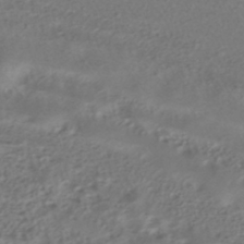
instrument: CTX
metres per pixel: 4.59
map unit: HNhu
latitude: -40.8975
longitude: 100.0472
